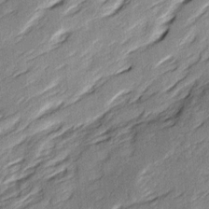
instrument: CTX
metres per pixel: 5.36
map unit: Ave
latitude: 16.0444
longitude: -137.3104
